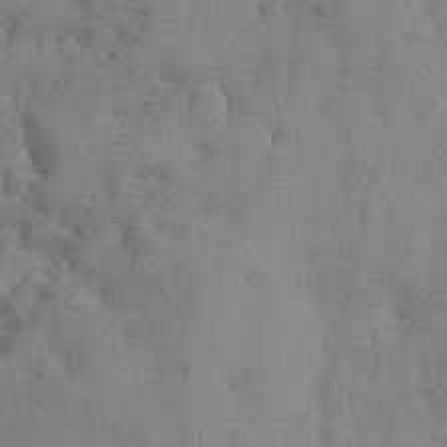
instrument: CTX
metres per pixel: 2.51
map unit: Ave
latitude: -8.0094
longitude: -119.2537
